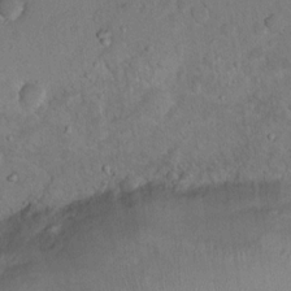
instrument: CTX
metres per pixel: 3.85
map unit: Nhu
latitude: 12.9325
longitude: -27.5938
